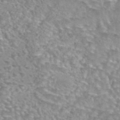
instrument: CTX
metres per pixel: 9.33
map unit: eAb
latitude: 44.0255
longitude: 104.1983
